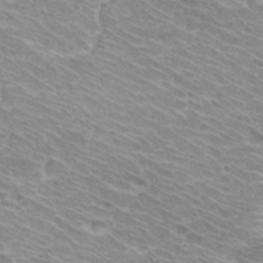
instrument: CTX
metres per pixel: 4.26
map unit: Hto
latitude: 30.9136
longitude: -42.3467
